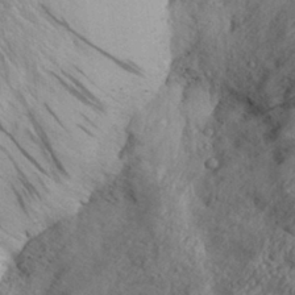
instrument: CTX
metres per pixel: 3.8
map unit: Aa
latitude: 30.3090
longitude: -133.7261
